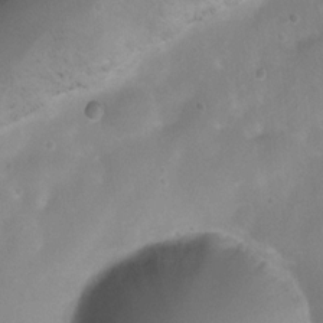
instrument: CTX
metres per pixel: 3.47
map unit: Ht
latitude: 4.5357
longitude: -21.3293
